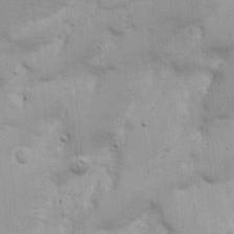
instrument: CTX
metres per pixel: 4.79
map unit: Nhu
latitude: 17.8205
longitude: -73.9151
